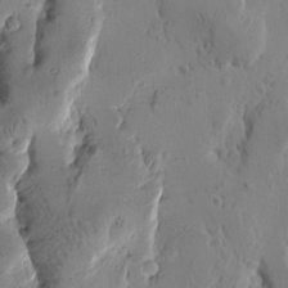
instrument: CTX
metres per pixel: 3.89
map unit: Htu
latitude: -1.0487
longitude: -177.3859
